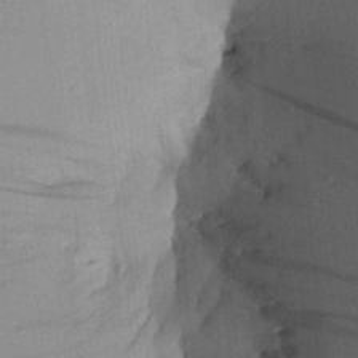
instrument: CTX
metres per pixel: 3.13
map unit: Aa
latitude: 21.6883
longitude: -147.7639
